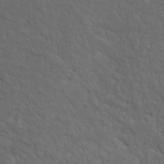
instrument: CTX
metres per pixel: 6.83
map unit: Nhu
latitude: 22.4790
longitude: -66.6490
